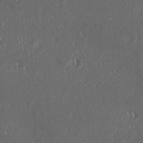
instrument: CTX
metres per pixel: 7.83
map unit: HNhu
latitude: -2.1794
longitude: 11.1620
